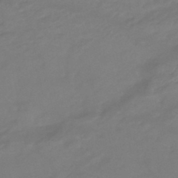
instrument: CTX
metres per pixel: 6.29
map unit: HNhu
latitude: -46.1039
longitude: 92.1417
